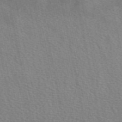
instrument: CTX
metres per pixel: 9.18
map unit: eAb
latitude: 50.8380
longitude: 108.5385
